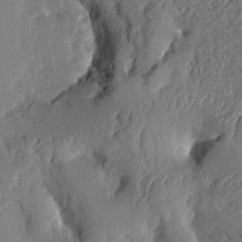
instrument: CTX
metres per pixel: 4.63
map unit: Aa
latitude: 9.2537
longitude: -131.2348
